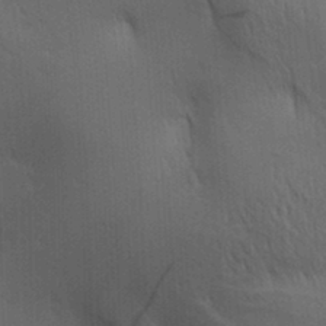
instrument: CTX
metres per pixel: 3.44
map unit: lAa
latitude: 11.2159
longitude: -108.6301
